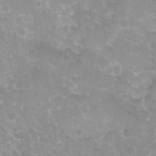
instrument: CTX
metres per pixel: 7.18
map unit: Hto
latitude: 20.4601
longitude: -41.1403
